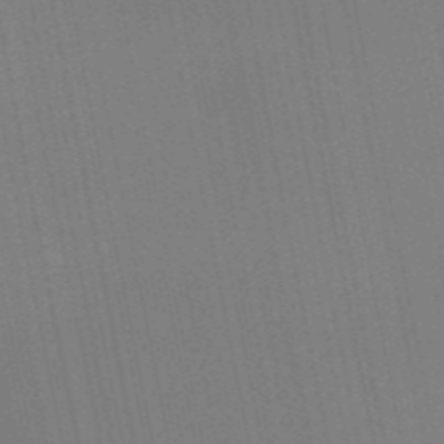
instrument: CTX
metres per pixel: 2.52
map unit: HNb
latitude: -51.8611
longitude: -45.5371
